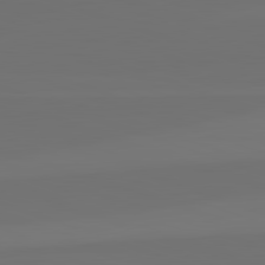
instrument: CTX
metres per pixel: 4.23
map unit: lApd
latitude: 82.5167
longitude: 144.9353
